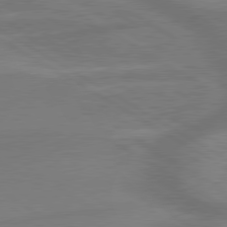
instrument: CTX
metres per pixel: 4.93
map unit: lApd
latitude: 79.8773
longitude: -173.1403
